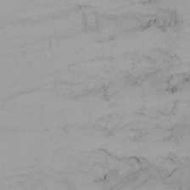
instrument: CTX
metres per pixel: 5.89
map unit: Nhu
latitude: -6.8219
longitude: -81.6883
